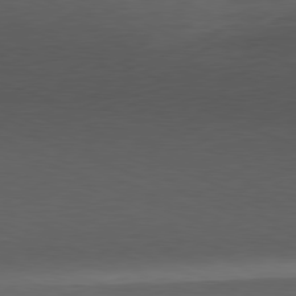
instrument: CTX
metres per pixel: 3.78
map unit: Ap
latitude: -81.3888
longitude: -80.5357
